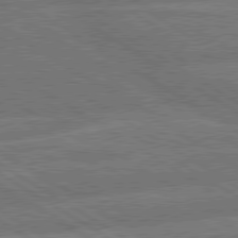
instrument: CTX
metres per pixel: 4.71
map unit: lApd
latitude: 79.8206
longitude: -162.6113
